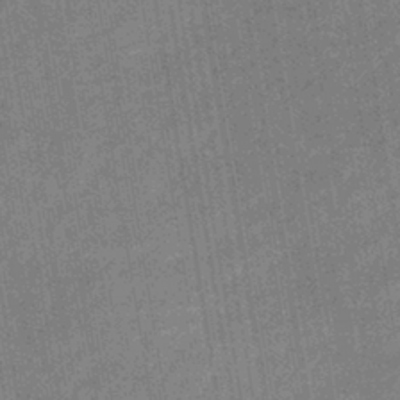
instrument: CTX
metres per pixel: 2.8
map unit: lHb
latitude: -40.2928
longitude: 74.6897
